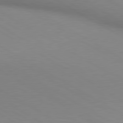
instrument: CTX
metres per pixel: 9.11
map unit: lApd
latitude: 80.2333
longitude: 130.1983
